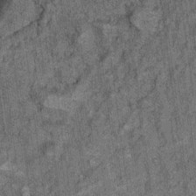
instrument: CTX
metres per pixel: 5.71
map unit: Ht
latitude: 8.1956
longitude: -37.6883
